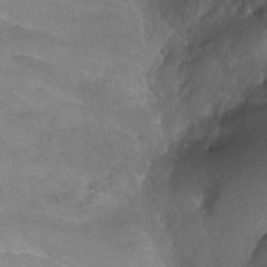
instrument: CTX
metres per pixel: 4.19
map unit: Ht
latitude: 0.7624
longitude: -32.5924
